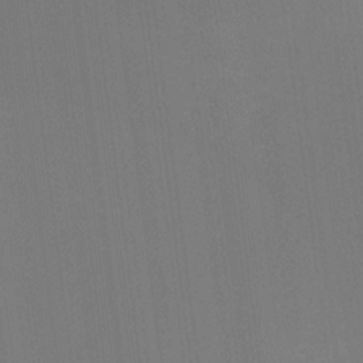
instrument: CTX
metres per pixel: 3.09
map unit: Nhu
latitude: -8.5007
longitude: -85.0836
